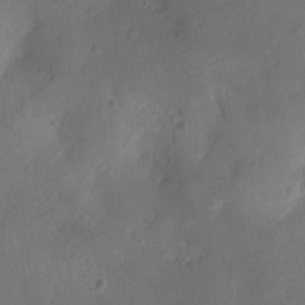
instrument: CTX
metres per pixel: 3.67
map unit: Ht
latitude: -9.7289
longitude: -22.5546
